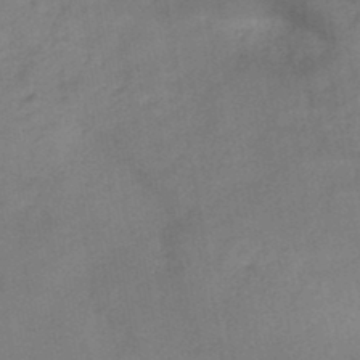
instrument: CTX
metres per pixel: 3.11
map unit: HNb
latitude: -44.6896
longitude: -38.3278
